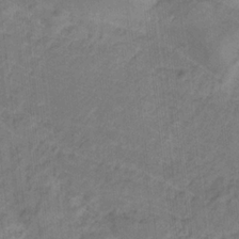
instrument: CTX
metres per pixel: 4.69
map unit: lHb
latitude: -30.7085
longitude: 65.8800
